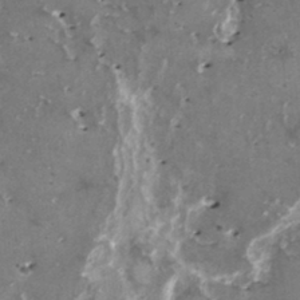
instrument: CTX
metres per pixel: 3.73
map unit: HNhu
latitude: 1.6316
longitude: 6.0283
